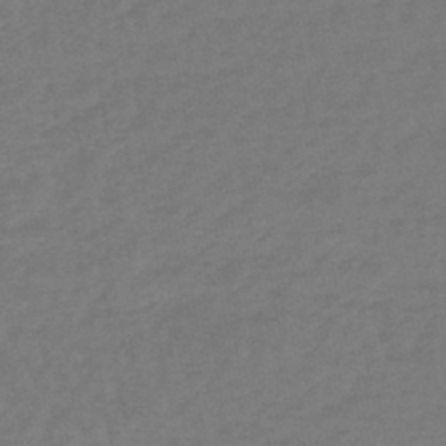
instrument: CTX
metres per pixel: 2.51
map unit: lHb
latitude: -45.4454
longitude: 68.2928
